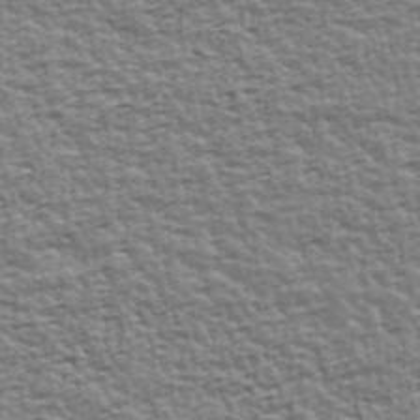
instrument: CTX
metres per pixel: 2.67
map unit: Ave
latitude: 42.7057
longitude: -112.3278
